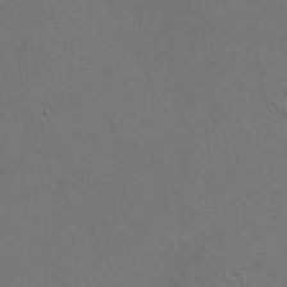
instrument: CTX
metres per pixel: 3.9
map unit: HNhu
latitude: 10.2712
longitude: 23.3132
